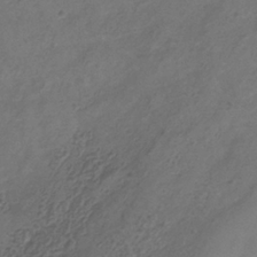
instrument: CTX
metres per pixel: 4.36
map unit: Hve
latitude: -35.2565
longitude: 89.3509
